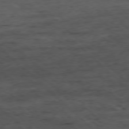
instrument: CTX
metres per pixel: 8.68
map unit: Ap
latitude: -78.2739
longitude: -60.9513
